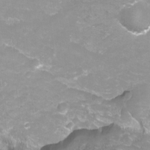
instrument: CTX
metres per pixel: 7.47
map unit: Nhu
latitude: -12.4818
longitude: -60.8380
